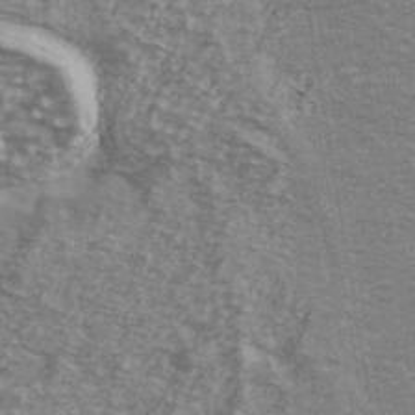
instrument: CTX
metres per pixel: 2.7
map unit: Ave
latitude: 39.2537
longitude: -109.2348
